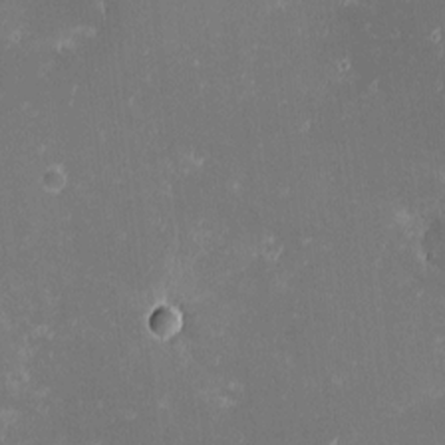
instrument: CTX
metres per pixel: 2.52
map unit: eHh
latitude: -0.7275
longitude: -85.6505
